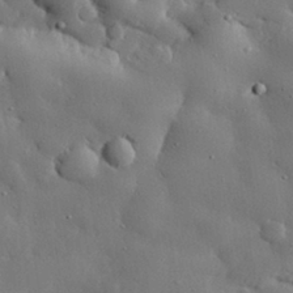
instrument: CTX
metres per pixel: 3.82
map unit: eHh
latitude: 30.3845
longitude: -80.6490
